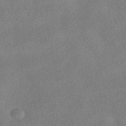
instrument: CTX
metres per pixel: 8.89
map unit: HNhu
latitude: -40.3306
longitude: 98.3495
